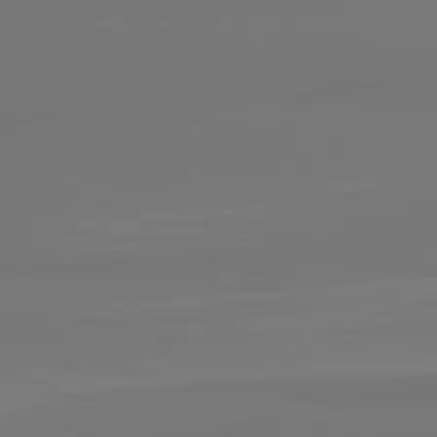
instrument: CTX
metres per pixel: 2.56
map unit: lApd
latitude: 81.9150
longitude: -176.7057
